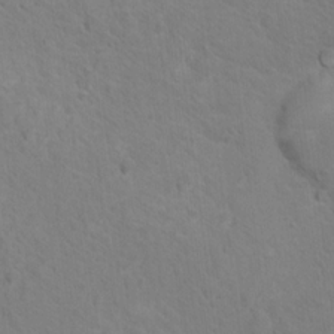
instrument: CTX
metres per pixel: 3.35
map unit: Nhu
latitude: 17.1592
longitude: -33.5371
